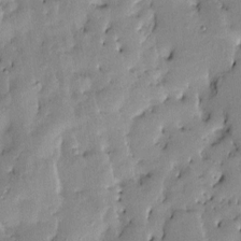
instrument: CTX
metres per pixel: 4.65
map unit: Htu
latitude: -9.4076
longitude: 176.5763
